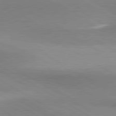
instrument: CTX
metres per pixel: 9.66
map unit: lApd
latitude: 80.7624
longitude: 159.5021
